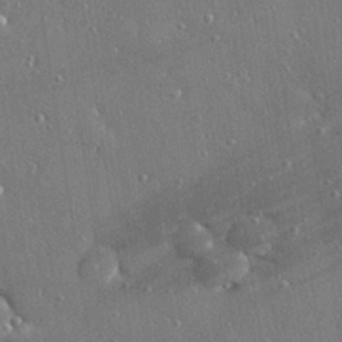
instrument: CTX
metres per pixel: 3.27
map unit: Hve
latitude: 28.0255
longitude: -90.4034
